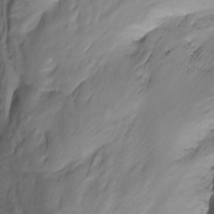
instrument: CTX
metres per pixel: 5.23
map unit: Nhu
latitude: -13.6533
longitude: -63.5749
